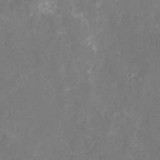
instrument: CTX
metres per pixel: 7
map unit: Nhu
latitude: -17.3510
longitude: -58.0255
